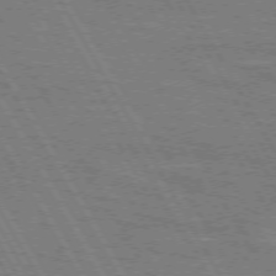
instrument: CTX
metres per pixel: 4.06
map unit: lApd
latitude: 71.8772
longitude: -55.7827
